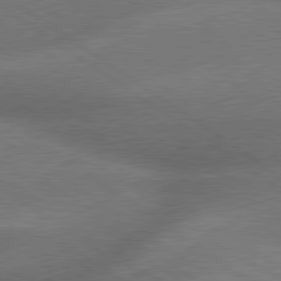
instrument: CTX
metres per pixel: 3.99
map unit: lApd
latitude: 79.7639
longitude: -153.5938
